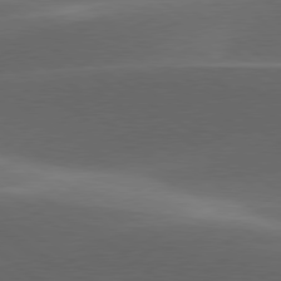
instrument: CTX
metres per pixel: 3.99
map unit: lApd
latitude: 79.2159
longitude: -48.9514
